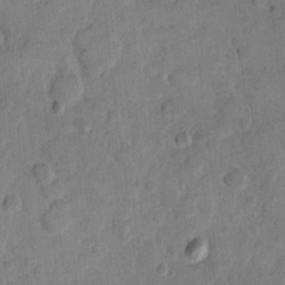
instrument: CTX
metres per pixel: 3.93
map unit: eHh
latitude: 11.8395
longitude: -64.8569
